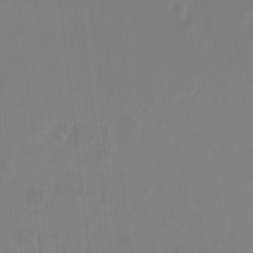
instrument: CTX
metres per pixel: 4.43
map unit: Hto
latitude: -8.9164
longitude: -46.7436
